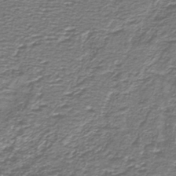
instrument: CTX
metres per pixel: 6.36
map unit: lHb
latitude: -40.8408
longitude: 54.8597
